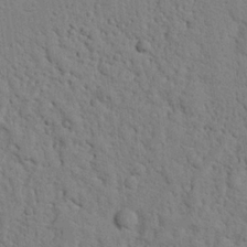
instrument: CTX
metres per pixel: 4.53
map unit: Nhu
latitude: 21.5938
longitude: -76.8947
